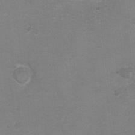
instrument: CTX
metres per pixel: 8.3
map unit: Ht
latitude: 2.9136
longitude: -28.9136
